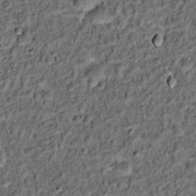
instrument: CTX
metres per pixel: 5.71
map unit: Hto
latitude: 15.2537
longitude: -35.8205
